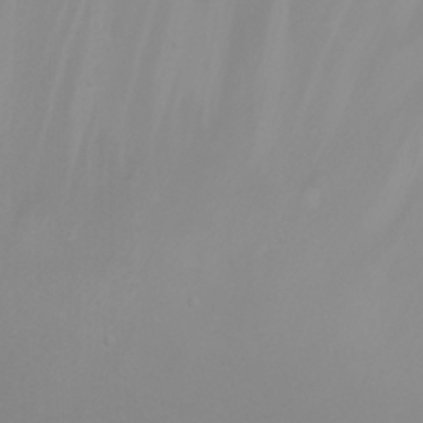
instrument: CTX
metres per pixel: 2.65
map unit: Nhu
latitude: 23.6883
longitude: -64.8947
